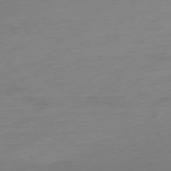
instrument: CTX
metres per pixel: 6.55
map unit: Hpe
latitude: -75.7856
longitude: -15.4994
